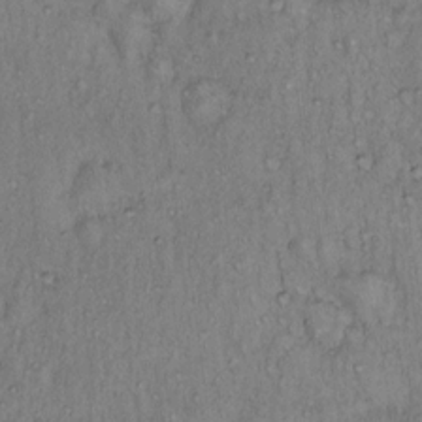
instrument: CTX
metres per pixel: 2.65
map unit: Hto
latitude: 13.7639
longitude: -57.2159
